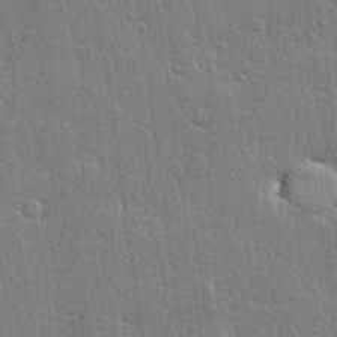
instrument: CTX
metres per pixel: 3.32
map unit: lHvf
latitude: 21.4994
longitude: 142.8596
